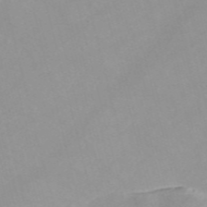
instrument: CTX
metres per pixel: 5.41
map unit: Nve
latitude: -57.1620
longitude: 59.5399
